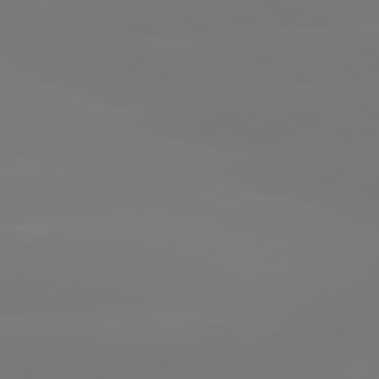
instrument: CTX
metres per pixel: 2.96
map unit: lApd
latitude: 81.1025
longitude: -156.4601
